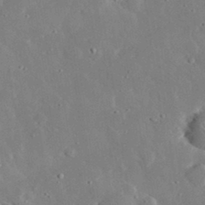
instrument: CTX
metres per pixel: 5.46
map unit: lHvf
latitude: 32.8002
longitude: -84.1011
